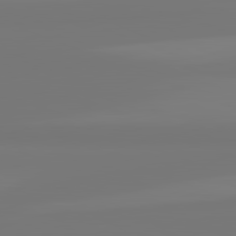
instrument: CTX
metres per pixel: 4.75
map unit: lApd
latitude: 81.9150
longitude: -176.6301
